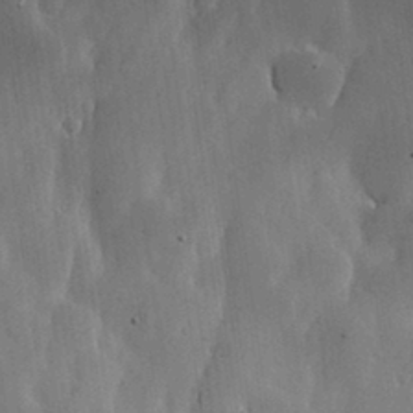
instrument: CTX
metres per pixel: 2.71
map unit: lHvf
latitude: 17.5182
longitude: -114.1010
